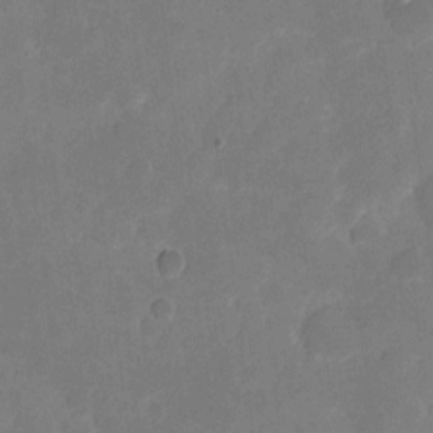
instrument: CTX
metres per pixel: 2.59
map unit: eHh
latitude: 6.5924
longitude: -66.9324
